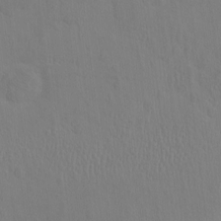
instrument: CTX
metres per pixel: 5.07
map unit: eHh
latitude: -2.8596
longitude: 19.4265
